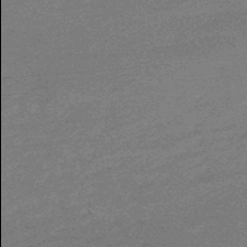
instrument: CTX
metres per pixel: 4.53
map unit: lHb
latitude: -48.9542
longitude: 82.0094
